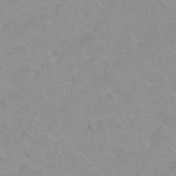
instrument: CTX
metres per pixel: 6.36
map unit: Hto
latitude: 2.6112
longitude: -32.7813
